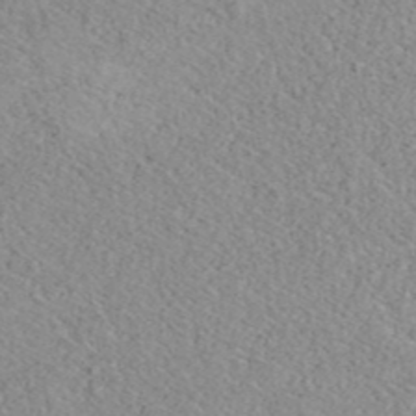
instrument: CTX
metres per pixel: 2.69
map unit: ANa
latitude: 40.8569
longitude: 18.6896
